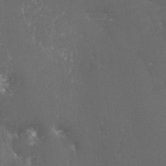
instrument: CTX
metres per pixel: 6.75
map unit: Htu
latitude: -7.4265
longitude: -33.1025
